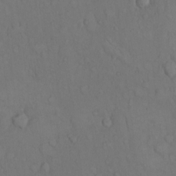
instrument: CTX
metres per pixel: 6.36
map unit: Hto
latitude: 11.1781
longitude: -61.3292
